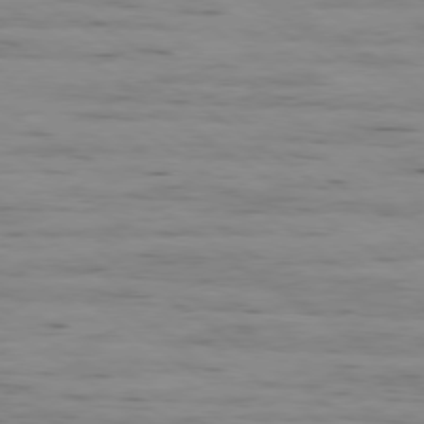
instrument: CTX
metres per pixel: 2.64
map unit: Ap
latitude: -79.3887
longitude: -101.7450
